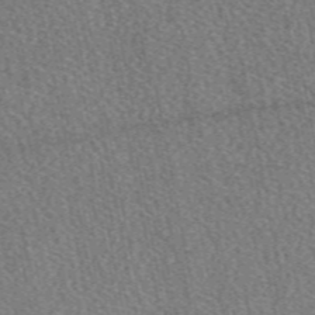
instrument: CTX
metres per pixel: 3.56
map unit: eAb
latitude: 48.7624
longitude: 116.9730
